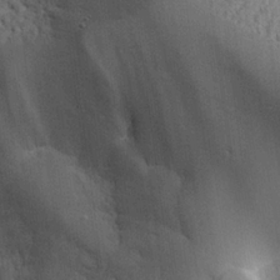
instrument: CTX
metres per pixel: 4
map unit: Aa
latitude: 25.4993
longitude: -127.5938
